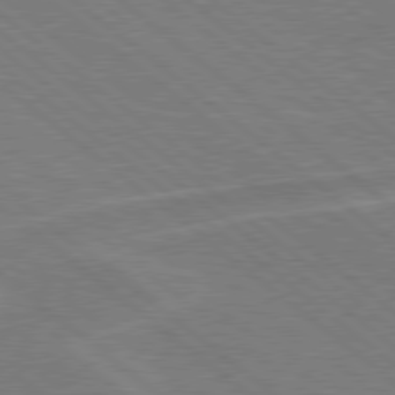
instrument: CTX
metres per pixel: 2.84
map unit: Hpe
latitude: 78.4034
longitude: -153.5560
